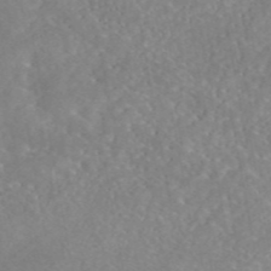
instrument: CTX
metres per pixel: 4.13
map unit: eAb
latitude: 45.4426
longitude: 126.0661
